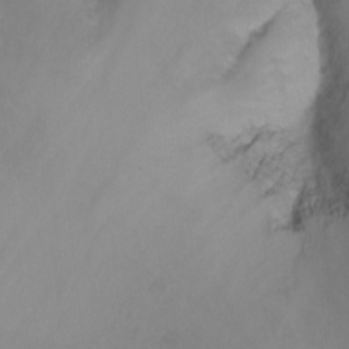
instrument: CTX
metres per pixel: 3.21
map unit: Nhu
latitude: -12.3495
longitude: -68.6302
